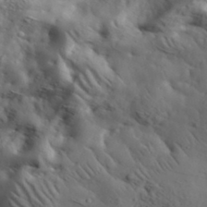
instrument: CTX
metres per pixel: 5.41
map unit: eHh
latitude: 36.8569
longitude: -80.6490
